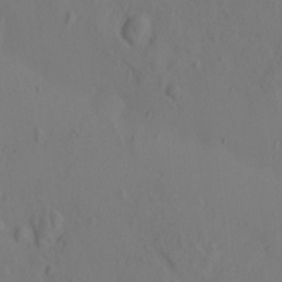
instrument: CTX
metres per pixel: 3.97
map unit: eHh
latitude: -2.0472
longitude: 18.8786
